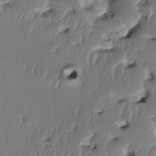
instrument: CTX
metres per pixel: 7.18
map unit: eHh
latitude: -2.0849
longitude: 14.5196
